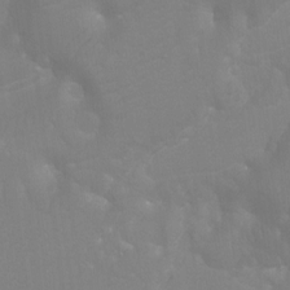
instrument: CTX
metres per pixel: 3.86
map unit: Ht
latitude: -9.6344
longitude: -34.0822
